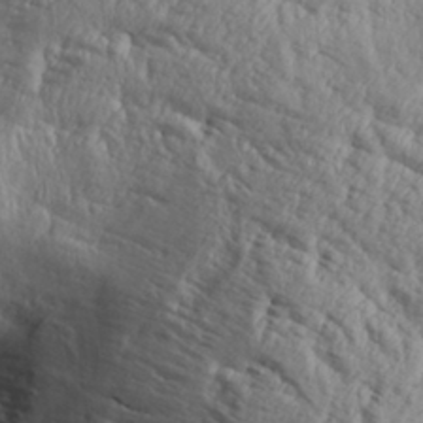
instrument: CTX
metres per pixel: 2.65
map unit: Aa
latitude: 30.5546
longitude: -136.3656
